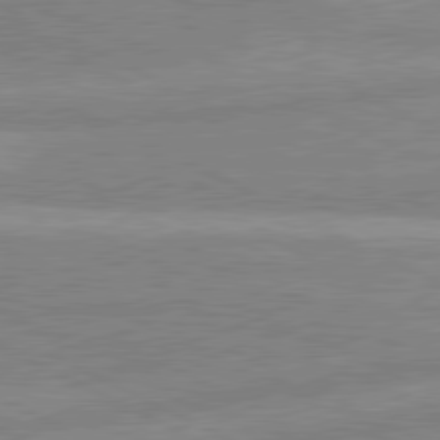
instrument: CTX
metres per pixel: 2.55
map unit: lApd
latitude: 80.6868
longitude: -170.1011
